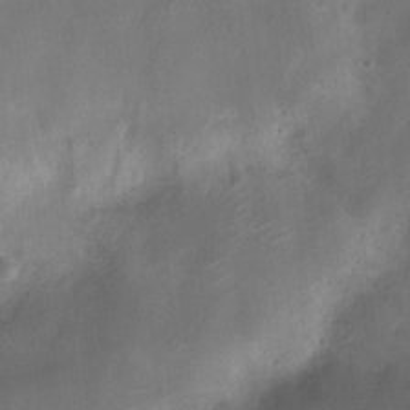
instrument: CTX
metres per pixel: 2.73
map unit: Ht
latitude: -11.6911
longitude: -21.1026
